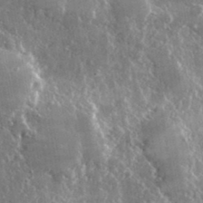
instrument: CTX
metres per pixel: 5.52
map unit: lHvf
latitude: 31.7639
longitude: -91.0836
